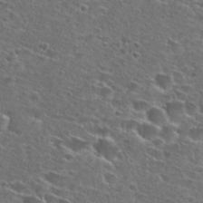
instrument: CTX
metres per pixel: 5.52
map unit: Hto
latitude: 27.4427
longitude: -46.8380
